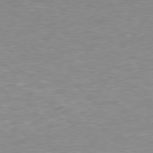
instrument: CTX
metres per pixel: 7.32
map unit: Hpe
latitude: 78.1956
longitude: -148.2334
